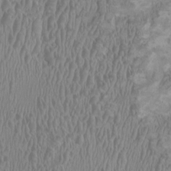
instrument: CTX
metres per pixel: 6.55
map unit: HNhu
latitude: 1.9339
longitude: -1.9339
